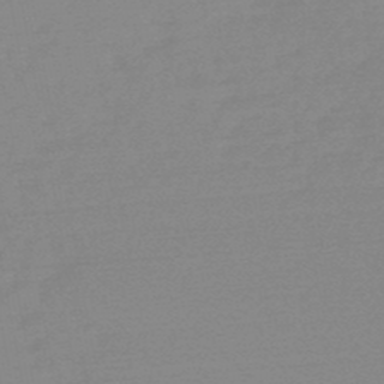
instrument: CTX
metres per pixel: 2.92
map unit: HNb
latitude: -49.7478
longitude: -38.7435
